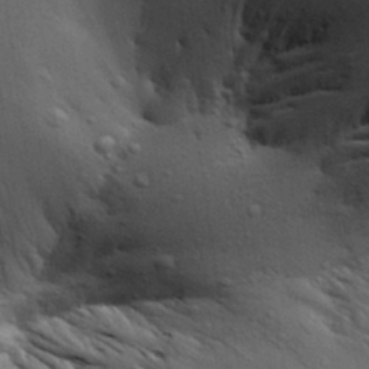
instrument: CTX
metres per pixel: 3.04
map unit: Aa
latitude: 30.1956
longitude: -135.4237
